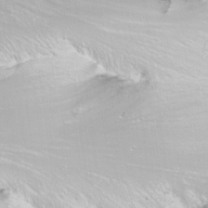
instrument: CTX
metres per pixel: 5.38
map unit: Nhu
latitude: -11.1431
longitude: -65.6127
